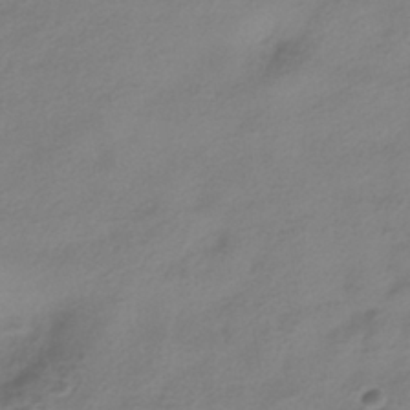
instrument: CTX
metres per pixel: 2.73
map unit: HNhu
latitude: -41.7289
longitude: 100.9919
